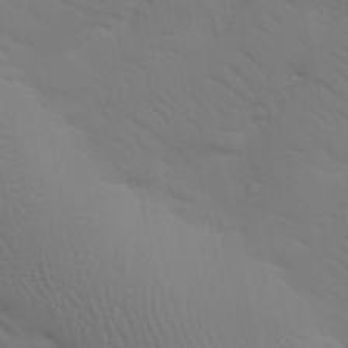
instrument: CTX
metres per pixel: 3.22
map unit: Nhu
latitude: 23.9339
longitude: -73.4238
